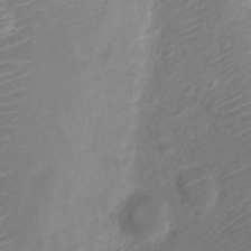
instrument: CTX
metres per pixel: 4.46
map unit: Nve
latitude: -19.8233
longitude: 106.2173
